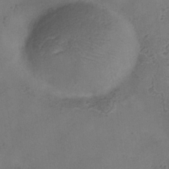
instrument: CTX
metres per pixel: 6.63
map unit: Hve
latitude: -34.9542
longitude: 90.0472
